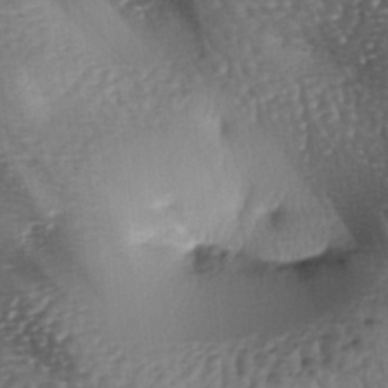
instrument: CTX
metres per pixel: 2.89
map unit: lAa
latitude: -6.9353
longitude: -126.3090
